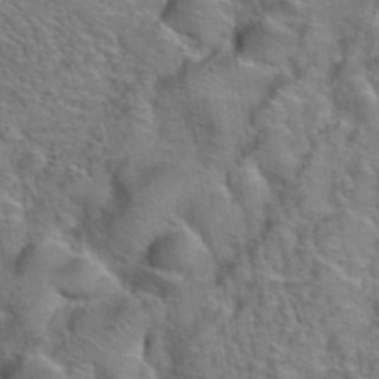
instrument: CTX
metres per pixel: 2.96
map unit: Hto
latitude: 38.9136
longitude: -44.7435
